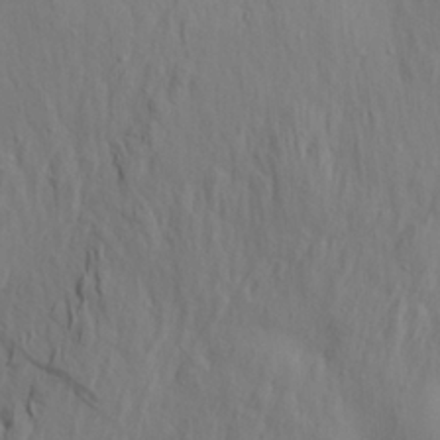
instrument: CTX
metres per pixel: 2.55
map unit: Aa
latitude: 20.8380
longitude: -142.4412
